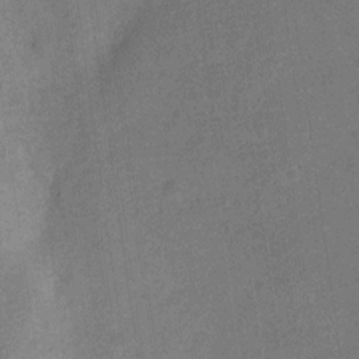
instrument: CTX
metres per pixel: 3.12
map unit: Nve
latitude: -24.9542
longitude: 106.7841
